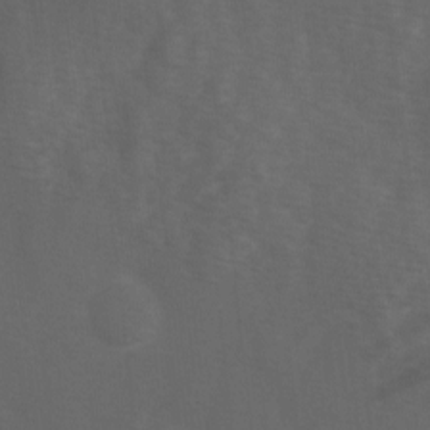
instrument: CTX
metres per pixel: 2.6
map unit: Ave
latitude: 1.7449
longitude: -112.6490
